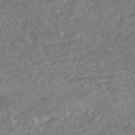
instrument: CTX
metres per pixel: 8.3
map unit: HNhu
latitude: -45.1809
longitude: 100.3873
